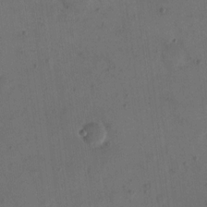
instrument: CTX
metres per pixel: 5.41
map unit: eHh
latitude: 15.7450
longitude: -67.9339
